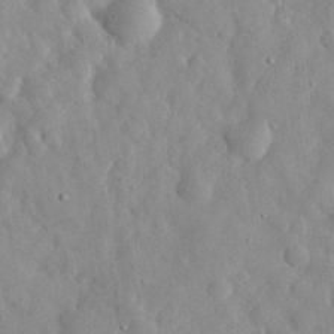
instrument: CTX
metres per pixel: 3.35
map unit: eHh
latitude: 29.9528
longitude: -74.4034
